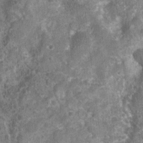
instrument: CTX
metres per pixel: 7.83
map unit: Nhu
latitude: 7.4615
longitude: -20.5357
